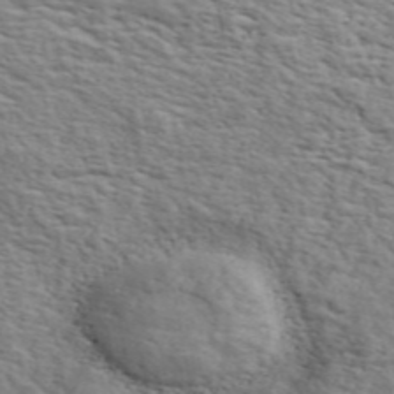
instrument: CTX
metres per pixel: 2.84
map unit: ANa
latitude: 48.8191
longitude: -74.3845
